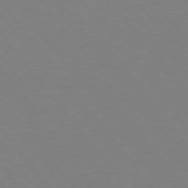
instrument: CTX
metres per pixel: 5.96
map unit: Hpe
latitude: 75.3671
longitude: -144.4601
